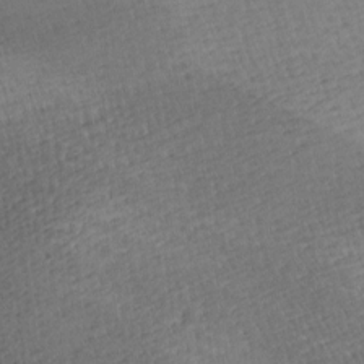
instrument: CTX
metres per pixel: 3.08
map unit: lAa
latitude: -8.8030
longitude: -125.1403
